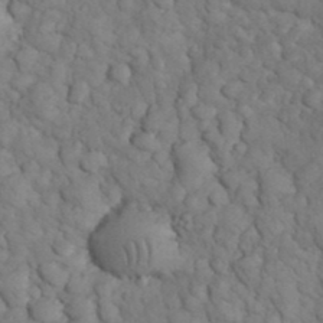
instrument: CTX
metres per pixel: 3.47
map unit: eHh
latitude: 32.8191
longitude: -66.6301
